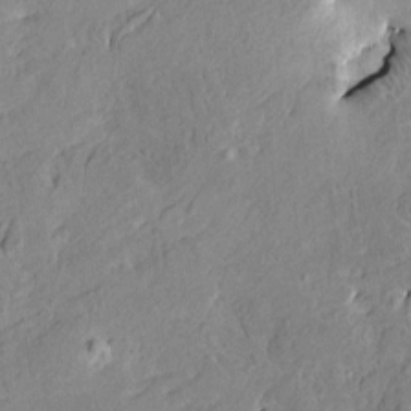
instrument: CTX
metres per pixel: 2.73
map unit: HNhu
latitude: 4.9892
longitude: 3.3320
